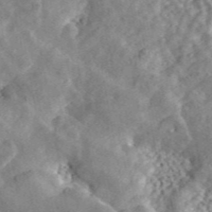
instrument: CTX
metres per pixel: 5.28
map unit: ANa
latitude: 46.2712
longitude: 50.4440
